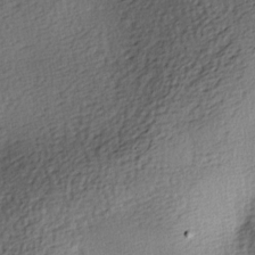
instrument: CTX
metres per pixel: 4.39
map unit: lAa
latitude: -8.4440
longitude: -125.4993
